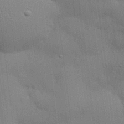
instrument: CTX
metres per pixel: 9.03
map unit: eHh
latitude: 28.7624
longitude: -82.7624
